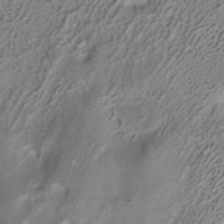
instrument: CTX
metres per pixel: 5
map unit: ANa
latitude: -36.6518
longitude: 95.1620
